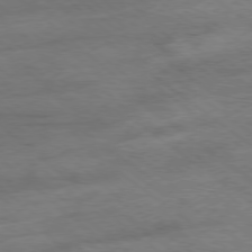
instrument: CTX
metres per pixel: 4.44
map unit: Hpe
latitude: -78.6140
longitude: -22.7624
